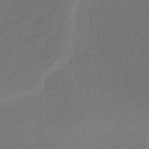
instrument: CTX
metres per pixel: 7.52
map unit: eHb
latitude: -31.4832
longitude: 72.0850
